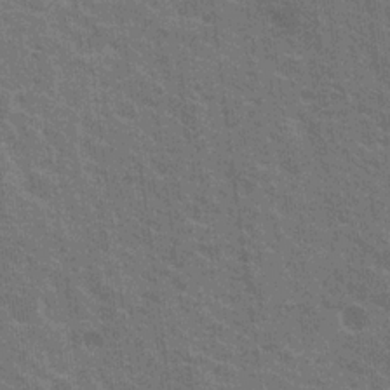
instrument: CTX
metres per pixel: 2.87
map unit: Nhu
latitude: 18.8758
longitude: -30.7625
